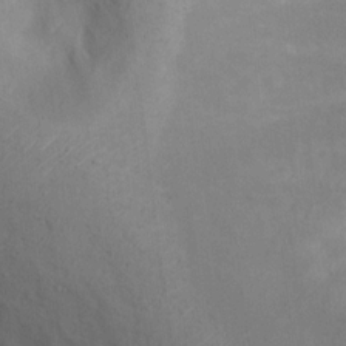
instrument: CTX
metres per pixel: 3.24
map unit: Ht
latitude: 12.2145
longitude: -41.1970
